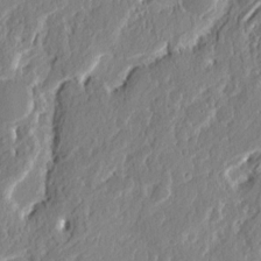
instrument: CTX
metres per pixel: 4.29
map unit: eHh
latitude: 3.3859
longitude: -77.9150
